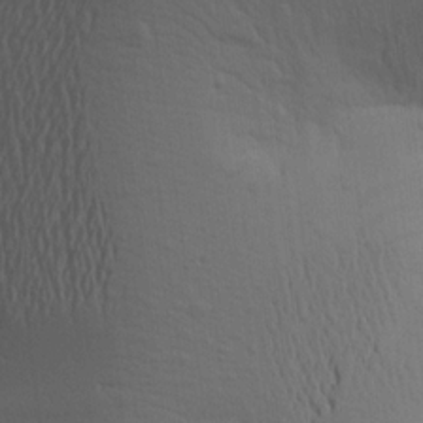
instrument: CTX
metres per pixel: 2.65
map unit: Aa
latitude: 19.1592
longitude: -143.6694
